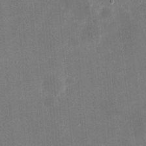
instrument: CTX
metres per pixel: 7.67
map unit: eHh
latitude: 20.3468
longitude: -67.8394
